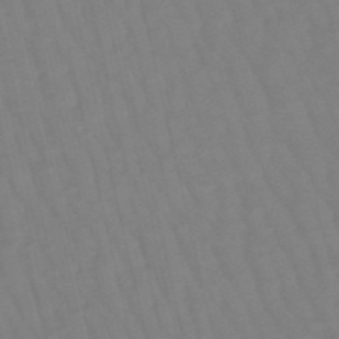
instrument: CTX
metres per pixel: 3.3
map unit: eHb
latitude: -49.6533
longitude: 76.5196
